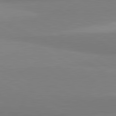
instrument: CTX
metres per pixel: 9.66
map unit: lApd
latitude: 81.4048
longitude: 159.0486
